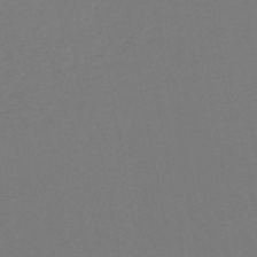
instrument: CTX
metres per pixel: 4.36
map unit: lHb
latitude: -47.0864
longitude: 74.5763
